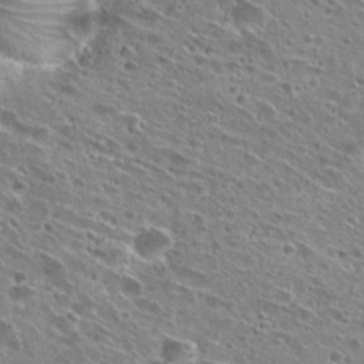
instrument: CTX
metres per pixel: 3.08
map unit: Hto
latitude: 28.1200
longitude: -44.7057
